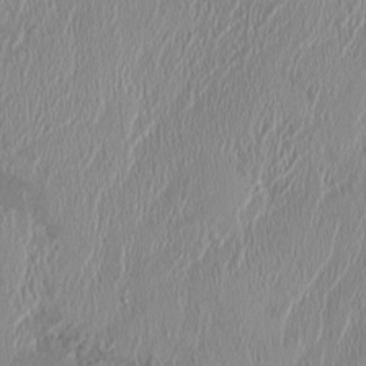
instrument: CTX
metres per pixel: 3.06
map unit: HNhu
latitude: 1.1214
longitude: -6.5546
